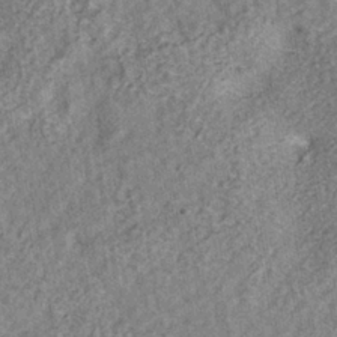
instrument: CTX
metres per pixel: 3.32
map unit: HNhu
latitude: -39.8989
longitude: 100.9163
